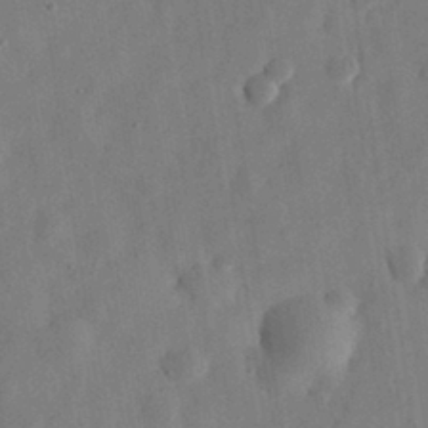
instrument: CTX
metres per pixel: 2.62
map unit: eHh
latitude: 30.1956
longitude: -75.6883
